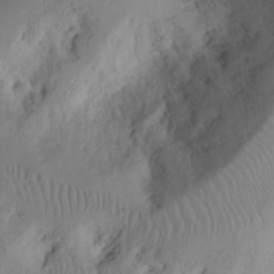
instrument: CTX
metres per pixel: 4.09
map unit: Ht
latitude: 9.6694
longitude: -74.7435
